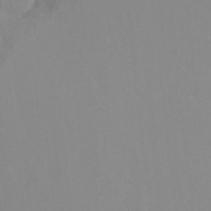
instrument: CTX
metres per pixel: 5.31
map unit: Hto
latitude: 7.7261
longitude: -34.8569
